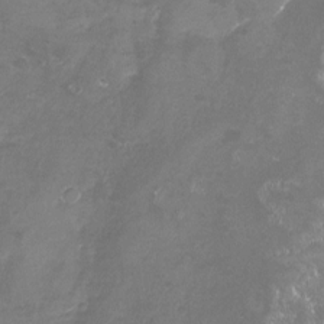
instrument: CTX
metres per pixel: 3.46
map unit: Nhu
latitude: -22.8786
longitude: -57.6882
